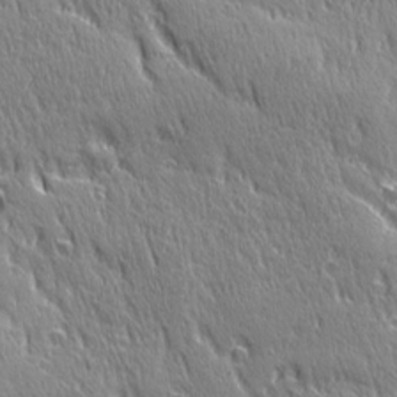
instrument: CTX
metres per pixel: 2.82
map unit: Ave
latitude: 21.4805
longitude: -135.8394
